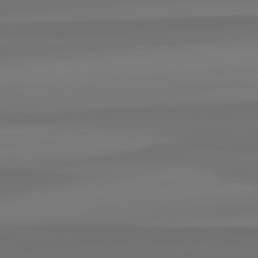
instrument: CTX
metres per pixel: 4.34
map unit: lApd
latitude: 82.9135
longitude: 160.3873
